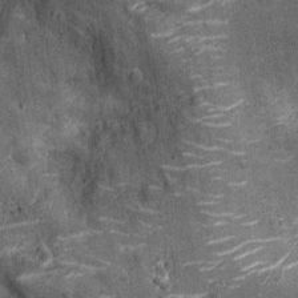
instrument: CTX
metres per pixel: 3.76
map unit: Ht
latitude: -12.4629
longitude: -21.4426
